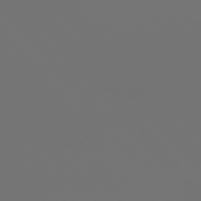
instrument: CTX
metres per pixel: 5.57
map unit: Ap
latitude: -74.9731
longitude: -77.2915
